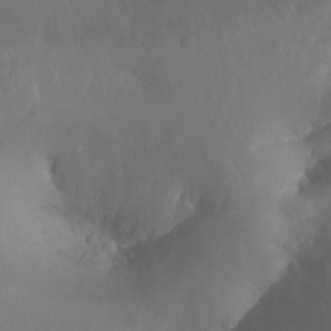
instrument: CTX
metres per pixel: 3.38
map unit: Aa
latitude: -13.2754
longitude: -67.7449
